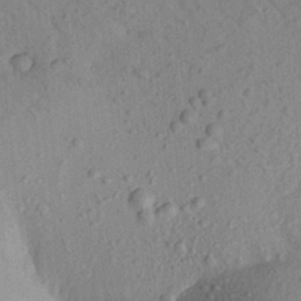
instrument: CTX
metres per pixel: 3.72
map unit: Aa
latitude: 21.2537
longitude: -147.7450
